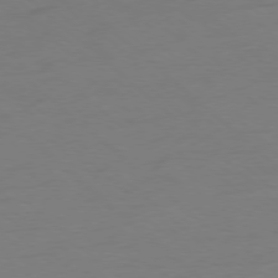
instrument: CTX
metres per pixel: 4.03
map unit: Ap
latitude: -78.2172
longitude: -70.0255
